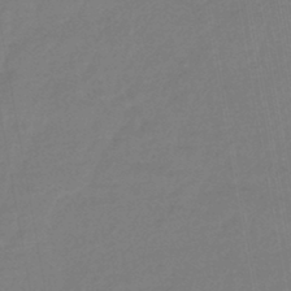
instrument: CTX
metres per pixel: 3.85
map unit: lHb
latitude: -42.9541
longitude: 75.3510
